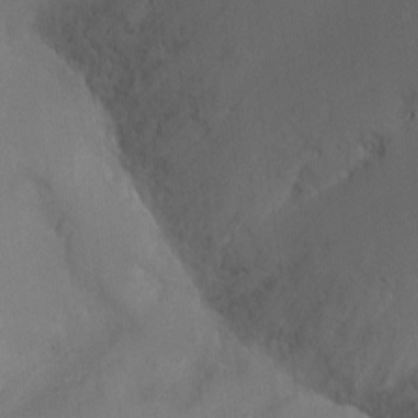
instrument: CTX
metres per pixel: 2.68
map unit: Ht
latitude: -9.3321
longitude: -24.8946
